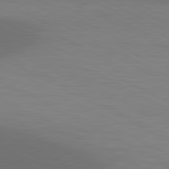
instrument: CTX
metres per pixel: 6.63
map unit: lApd
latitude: 81.0647
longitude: 138.6708
